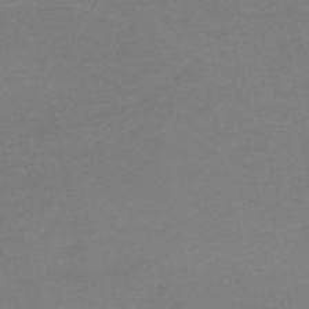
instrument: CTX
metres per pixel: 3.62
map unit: HNb
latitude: -55.6911
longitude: -42.6302
